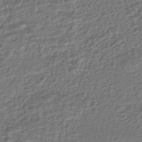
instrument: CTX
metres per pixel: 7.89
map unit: HNhu
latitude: -43.3320
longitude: 101.1620
